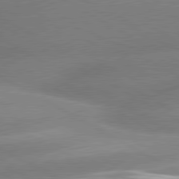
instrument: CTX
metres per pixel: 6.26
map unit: lApd
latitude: 80.3467
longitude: -155.8394
